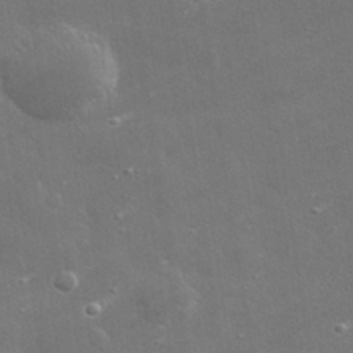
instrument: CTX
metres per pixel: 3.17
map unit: lHvf
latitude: 31.4238
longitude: -93.4804
